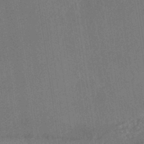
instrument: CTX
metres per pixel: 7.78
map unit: HNhu
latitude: -42.5384
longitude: 94.3117
